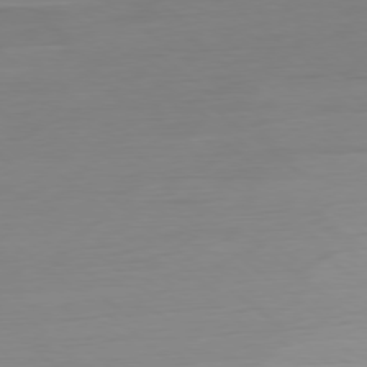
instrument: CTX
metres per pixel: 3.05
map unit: Ap
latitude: -78.7463
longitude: -76.8758
